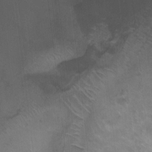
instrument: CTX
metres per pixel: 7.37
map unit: Ht
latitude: -0.3873
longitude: -17.1592
